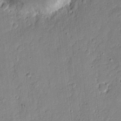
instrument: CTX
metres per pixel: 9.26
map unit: Nhu
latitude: 17.8772
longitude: -73.1026
